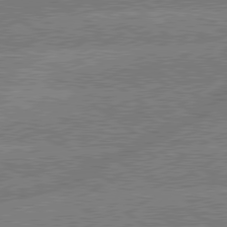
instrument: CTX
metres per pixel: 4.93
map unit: lApd
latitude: 79.5182
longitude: -144.5168
